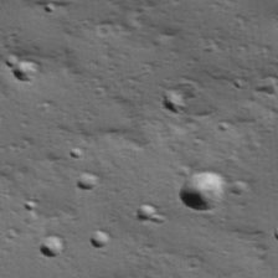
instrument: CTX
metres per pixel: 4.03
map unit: Hve
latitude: 24.2144
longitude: -96.4412
